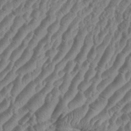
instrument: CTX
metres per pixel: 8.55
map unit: eHh
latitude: 36.3656
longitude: -135.4048
